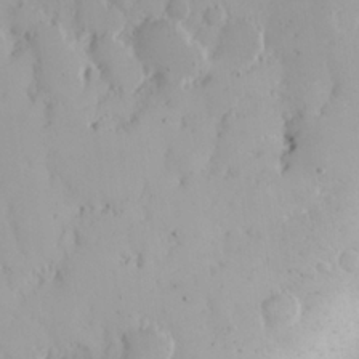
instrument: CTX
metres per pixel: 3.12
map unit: Nhu
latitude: 16.1767
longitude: -73.3860
